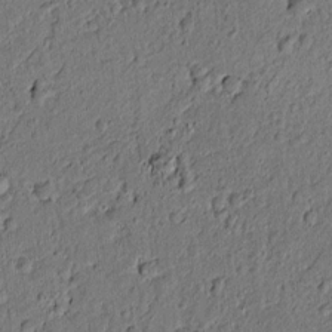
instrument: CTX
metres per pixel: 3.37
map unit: lAvf
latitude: 5.1214
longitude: 168.5573
